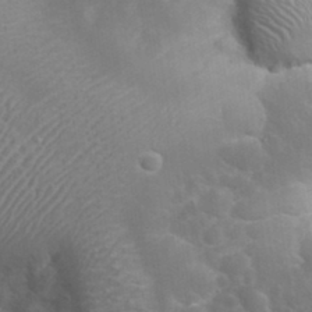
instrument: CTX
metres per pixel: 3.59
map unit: eHh
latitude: 32.3467
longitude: -61.6883
